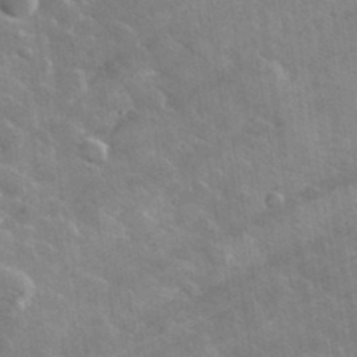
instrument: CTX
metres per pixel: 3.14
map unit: lHvf
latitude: 35.3481
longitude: -92.1766
